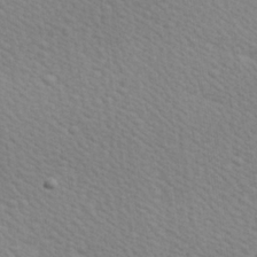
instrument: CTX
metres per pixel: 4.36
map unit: Hve
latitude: 26.0822
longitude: -93.8961
